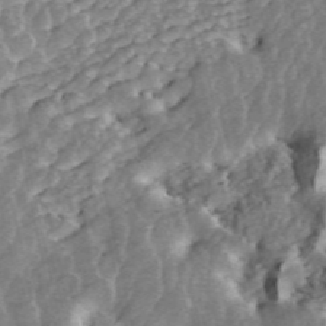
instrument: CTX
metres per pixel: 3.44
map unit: ANa
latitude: 45.3104
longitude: 25.4454
